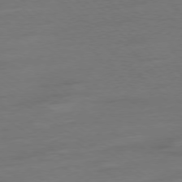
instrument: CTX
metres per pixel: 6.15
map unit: Ap
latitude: -78.1605
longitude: -58.7057
